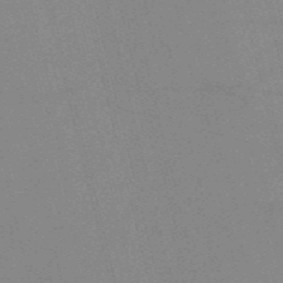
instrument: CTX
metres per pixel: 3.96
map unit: HNb
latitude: -52.4629
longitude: -47.1215
